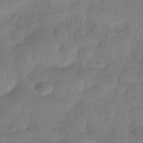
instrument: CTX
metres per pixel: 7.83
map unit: HNhu
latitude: -40.8975
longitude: 97.9367
